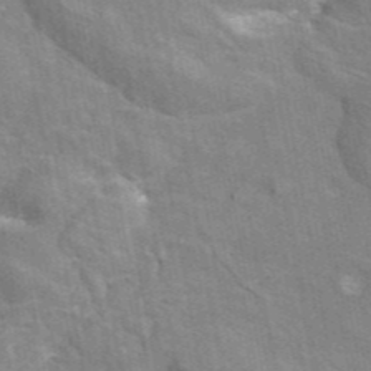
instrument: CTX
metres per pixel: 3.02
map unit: eAb
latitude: 44.7246
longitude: 109.9367
